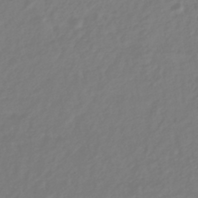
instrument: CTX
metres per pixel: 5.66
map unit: HNhu
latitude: -39.8800
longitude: 98.1228
